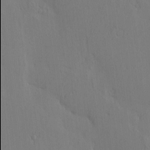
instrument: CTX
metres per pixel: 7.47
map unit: eHh
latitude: -3.0675
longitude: 18.0094
